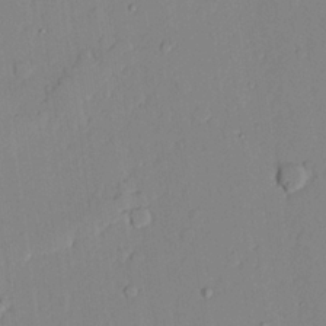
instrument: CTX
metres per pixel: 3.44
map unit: lAvf
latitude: 24.3656
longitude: -111.0648
